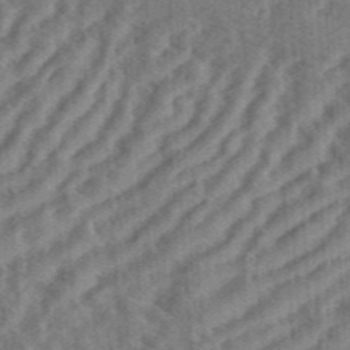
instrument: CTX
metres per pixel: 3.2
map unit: eHh
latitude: 36.5168
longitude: -134.3467
